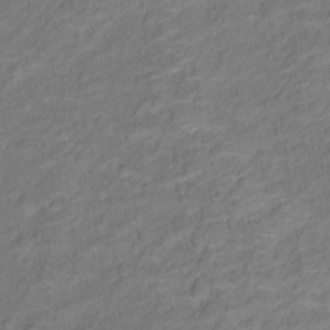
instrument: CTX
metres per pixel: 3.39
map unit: Ht
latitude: 12.0633
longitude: -40.0633
